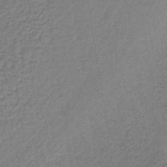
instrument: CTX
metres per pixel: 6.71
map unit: lHb
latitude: -37.1620
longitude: 59.8800
